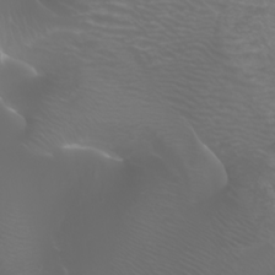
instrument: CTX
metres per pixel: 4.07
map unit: Htu
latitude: -4.6896
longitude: -88.5546
